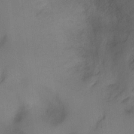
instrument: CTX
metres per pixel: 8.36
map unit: Hto
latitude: -2.6896
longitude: -34.3089
